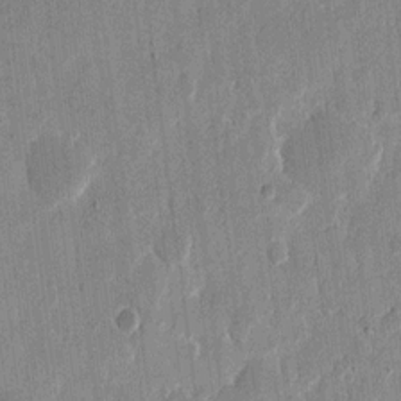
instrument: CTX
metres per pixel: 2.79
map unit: eHh
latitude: 12.2901
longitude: -68.4412
